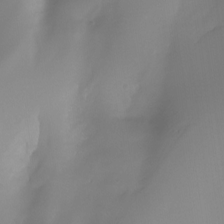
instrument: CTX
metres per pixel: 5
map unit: Ht
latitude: -12.5385
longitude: -49.5560
